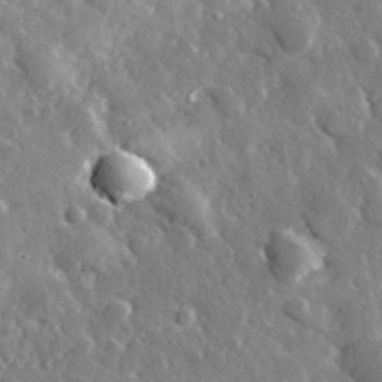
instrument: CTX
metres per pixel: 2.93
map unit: lHvf
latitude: 34.8380
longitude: -88.2712
